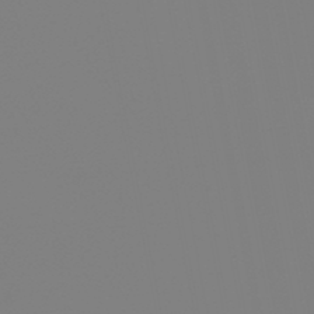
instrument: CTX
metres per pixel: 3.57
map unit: HNb
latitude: -46.1417
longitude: 55.2376
